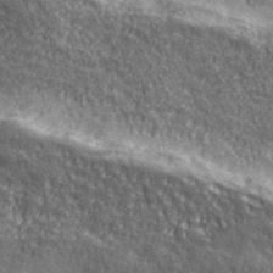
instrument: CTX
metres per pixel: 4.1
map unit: eHh
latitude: 43.4615
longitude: -89.1781
